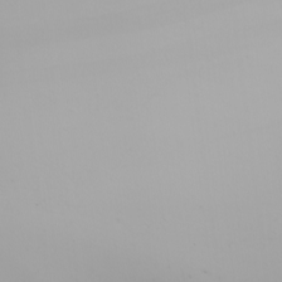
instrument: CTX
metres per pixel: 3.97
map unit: Nhu
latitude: -6.7274
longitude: -96.2900
